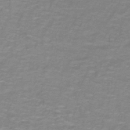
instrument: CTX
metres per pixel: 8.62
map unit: lHb
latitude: -41.3887
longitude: 56.2172
